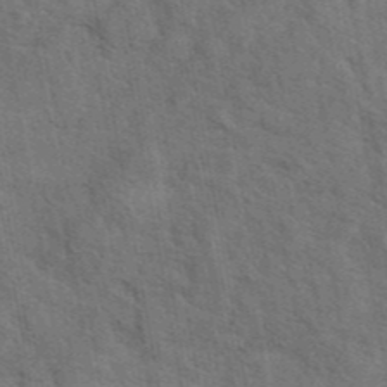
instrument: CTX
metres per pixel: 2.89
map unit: eAb
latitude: 43.5371
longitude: 110.1416
